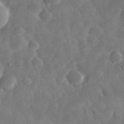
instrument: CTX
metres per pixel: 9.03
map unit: eHh
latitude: 33.8772
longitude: -69.2159
